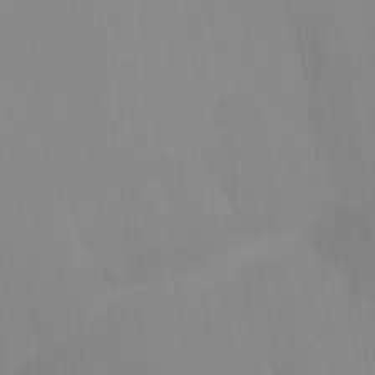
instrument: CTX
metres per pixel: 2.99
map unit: Nhu
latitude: -10.2928
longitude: -75.6316
